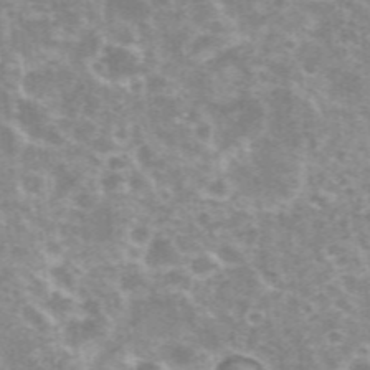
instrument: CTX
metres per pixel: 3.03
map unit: eHh
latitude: 35.8583
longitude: -59.7261
